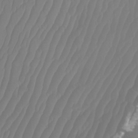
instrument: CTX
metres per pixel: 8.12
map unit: Htu
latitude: -9.9178
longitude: -74.7624
